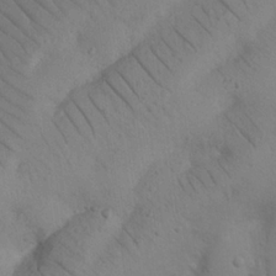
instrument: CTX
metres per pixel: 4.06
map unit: Nhu
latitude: 22.8002
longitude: -74.1578
